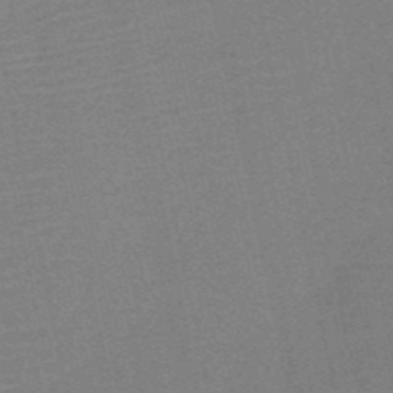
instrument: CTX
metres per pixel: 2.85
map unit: HNb
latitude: -52.3873
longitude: -47.8017
